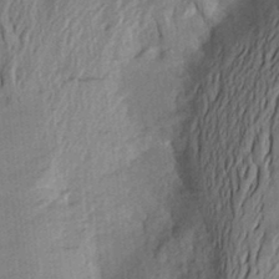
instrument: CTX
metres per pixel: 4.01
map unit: Aa
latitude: 22.4223
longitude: -150.4034
